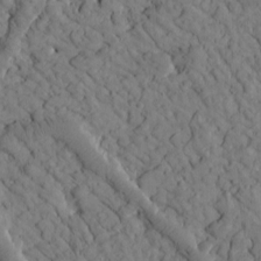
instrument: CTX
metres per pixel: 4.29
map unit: Htu
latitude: -1.8423
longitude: 173.8233
